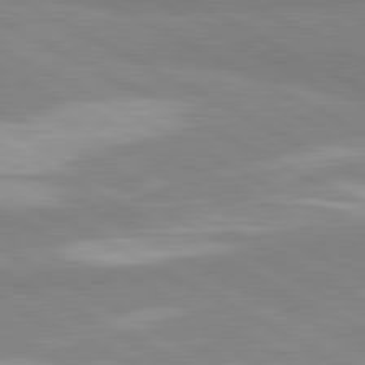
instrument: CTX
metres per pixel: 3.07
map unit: lApd
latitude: 81.1025
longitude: -179.3293
